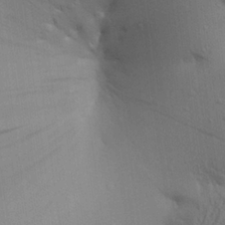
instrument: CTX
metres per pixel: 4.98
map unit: Aa
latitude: 22.5357
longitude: -148.3467
